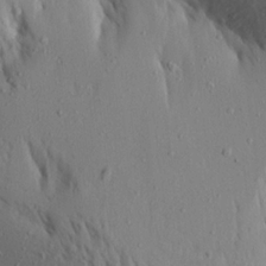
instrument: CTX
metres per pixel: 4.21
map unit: Aa
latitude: 19.9528
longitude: -148.2145
